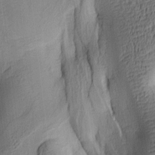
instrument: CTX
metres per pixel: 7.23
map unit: lAa
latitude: 5.1970
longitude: -113.7072
